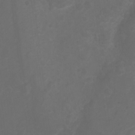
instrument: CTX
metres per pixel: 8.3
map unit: Ht
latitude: 2.0633
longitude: -22.8380
